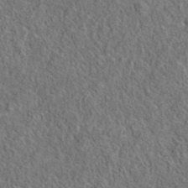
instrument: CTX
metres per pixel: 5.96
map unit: eAb
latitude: 36.0255
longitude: 113.1998
